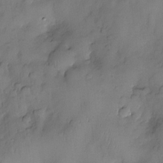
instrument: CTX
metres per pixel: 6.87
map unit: eHh
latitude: -23.4832
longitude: 15.5022
